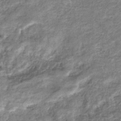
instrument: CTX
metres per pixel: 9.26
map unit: eHb
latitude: -37.1053
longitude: 77.1998
